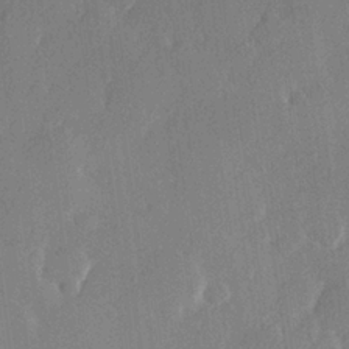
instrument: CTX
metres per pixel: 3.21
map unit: Hve
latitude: 23.7638
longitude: 145.1431
